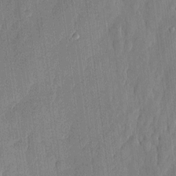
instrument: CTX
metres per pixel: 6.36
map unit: eHh
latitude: 6.6679
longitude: -73.8017
